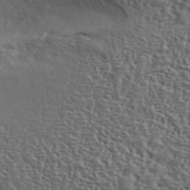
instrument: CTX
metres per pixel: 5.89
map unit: ANa
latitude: 43.5182
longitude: 48.5007
